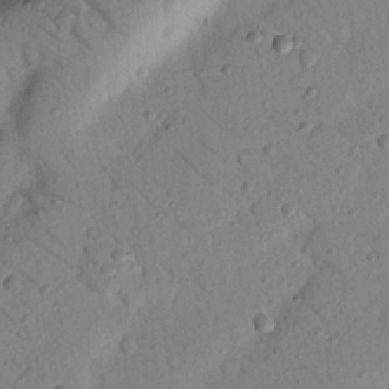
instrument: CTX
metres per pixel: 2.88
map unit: Nhu
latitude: 22.3656
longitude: -75.6127
